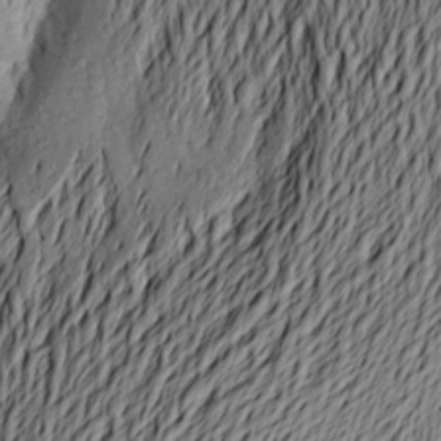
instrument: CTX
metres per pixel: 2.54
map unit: Aa
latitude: 22.9136
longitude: -149.5182
